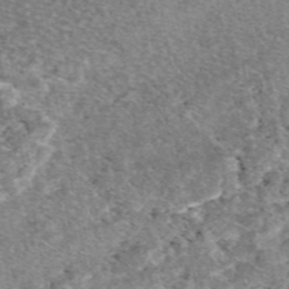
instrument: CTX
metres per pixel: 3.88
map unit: eAb
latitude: 48.8758
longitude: 108.1228
